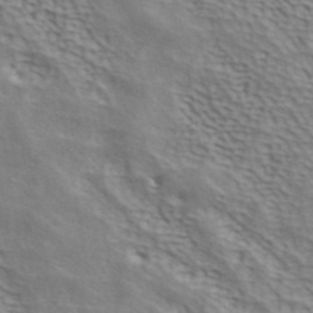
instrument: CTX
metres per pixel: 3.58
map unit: ANa
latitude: 42.1389
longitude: 50.2739
